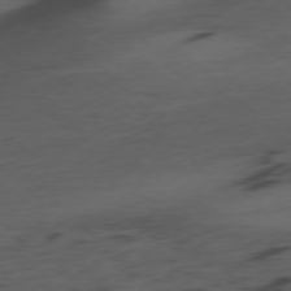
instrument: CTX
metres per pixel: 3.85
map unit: Ap
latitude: -78.2928
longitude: -61.7071
